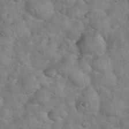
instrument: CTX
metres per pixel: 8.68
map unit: eHh
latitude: 36.5357
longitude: -64.4034
